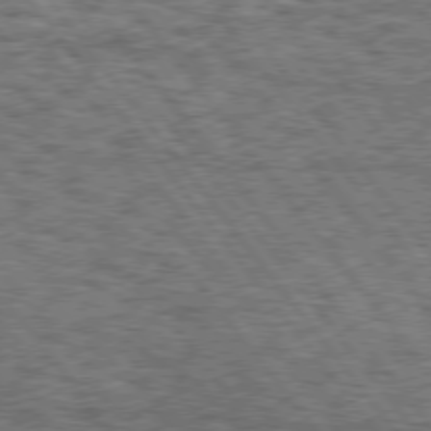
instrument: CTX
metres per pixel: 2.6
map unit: Hpe
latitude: 75.4049
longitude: -134.5168
